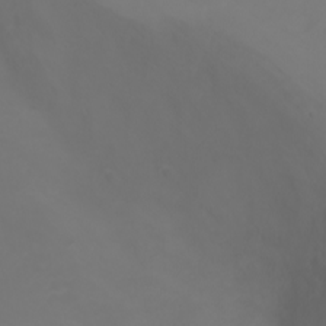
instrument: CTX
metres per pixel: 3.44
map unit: Nhu
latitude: -1.6533
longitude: -75.8017
